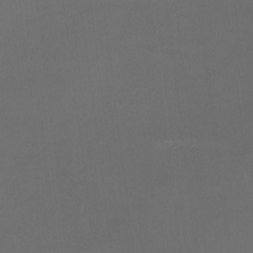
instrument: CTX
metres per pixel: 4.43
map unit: HNhu
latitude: -3.0675
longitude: -2.9891
